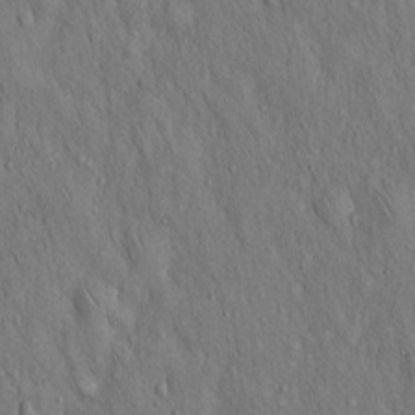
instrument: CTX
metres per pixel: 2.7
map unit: Hto
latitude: 15.8395
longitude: -58.5168
